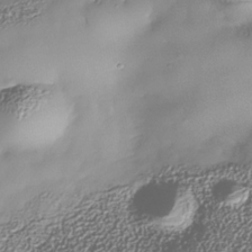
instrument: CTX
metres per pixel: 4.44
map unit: Nhe
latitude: -38.1417
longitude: -147.9906
